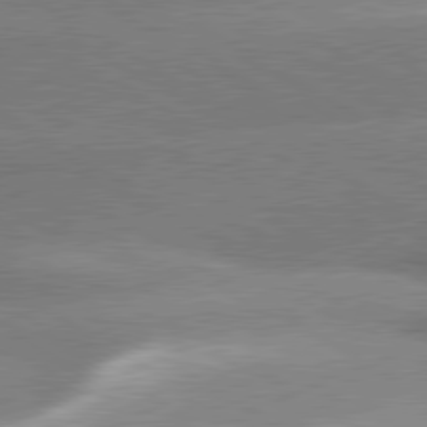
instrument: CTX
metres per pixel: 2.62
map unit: lApd
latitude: 80.4412
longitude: -154.7435
